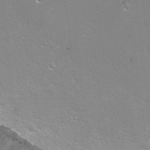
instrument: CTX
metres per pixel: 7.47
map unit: Nhu
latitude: -7.1053
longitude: -46.4790
